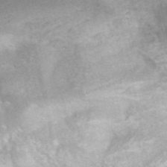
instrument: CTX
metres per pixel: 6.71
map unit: eHh
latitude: 35.2726
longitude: -59.9906
